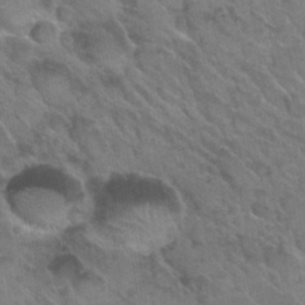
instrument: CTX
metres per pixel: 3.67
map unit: Nhu
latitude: 30.4034
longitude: -53.5749
